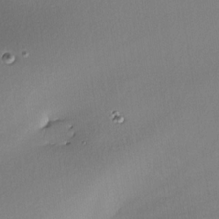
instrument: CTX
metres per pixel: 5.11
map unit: Nhe
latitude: -32.2740
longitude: -118.1389
